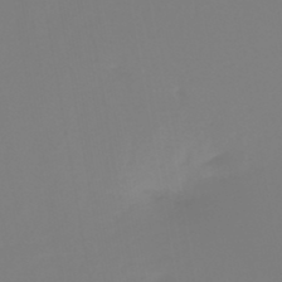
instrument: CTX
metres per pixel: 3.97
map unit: HNb
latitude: -45.5210
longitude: 55.4832
